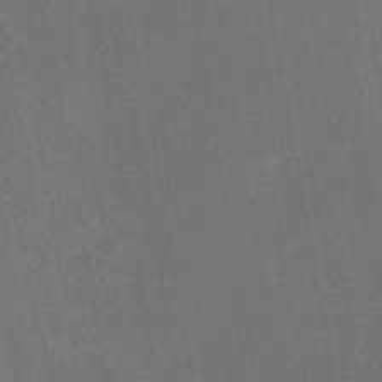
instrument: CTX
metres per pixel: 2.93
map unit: HNhu
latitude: -1.1998
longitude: -1.2348
